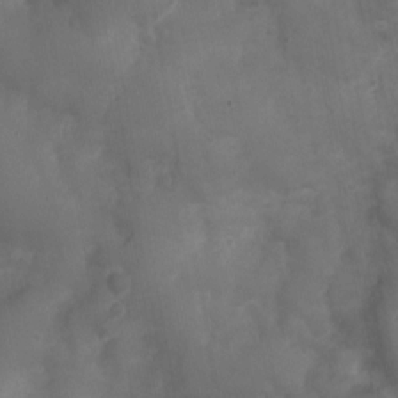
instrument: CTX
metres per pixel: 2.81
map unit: Nhu
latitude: 3.4804
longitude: -15.3671
